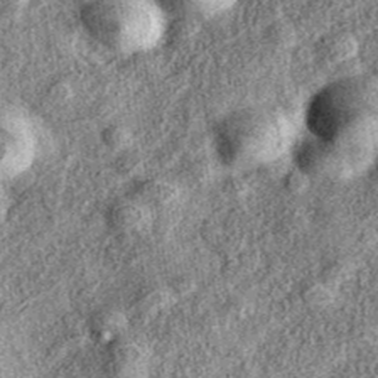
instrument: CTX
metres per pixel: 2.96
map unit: eAb
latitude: 37.9528
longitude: 109.2187
